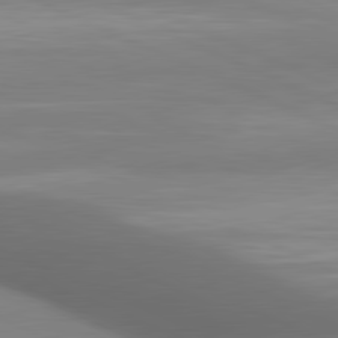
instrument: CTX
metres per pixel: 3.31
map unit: lApd
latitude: 81.2537
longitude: 142.7652
